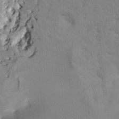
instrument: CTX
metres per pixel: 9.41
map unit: HNhu
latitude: 7.4048
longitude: -2.4223
